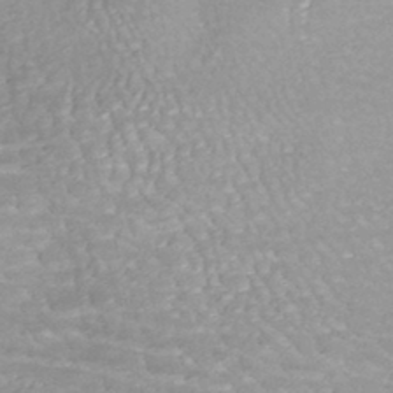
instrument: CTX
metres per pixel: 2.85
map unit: HNhu
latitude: -46.3495
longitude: 98.5574
